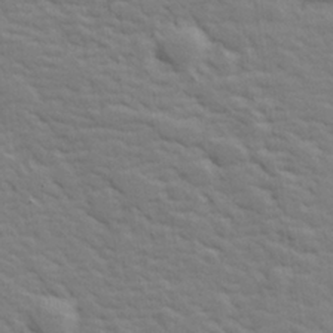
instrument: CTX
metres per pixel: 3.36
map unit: lHvf
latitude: 26.6491
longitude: 143.5777
